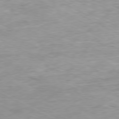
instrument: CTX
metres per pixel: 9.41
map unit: Ap
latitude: -80.2173
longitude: -75.6883
